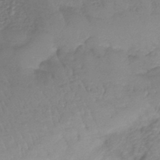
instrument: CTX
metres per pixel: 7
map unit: eHb
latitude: -43.5399
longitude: 82.0850
